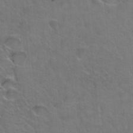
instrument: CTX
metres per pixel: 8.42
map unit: Hto
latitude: 36.3845
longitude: -46.7813
